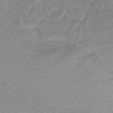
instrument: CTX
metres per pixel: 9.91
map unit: lHb
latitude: -41.8233
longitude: 71.4077
